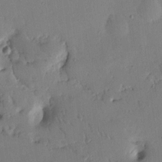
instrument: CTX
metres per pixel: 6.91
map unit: Nhu
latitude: 14.3468
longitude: -78.6113
